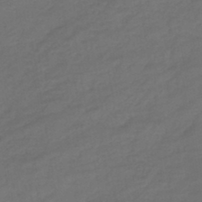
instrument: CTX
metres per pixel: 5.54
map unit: lHb
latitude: -43.3887
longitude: 75.0109
